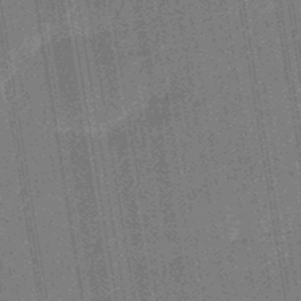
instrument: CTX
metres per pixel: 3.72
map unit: eHb
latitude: -45.7667
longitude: 87.1053
